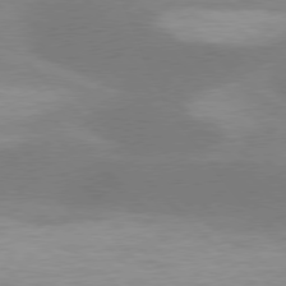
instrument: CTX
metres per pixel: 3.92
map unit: lApd
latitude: 77.7449
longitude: -50.2522
